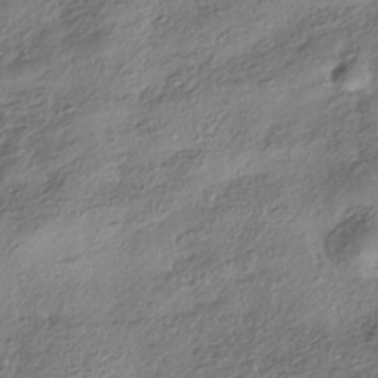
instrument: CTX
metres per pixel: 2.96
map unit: HNhu
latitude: -40.6896
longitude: 107.6722
